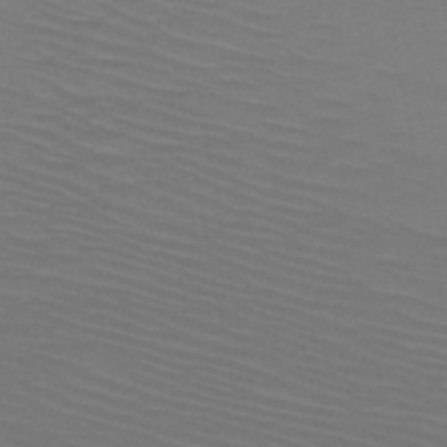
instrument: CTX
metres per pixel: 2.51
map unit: HNb
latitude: -48.8408
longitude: -44.6679
